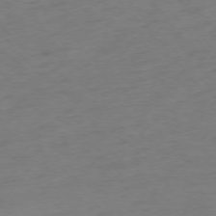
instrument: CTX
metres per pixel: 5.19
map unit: Ap
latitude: -76.1228
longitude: -80.6301
